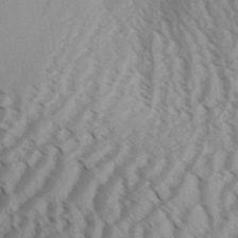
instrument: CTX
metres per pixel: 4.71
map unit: Aa
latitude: 32.1956
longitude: -138.4034
